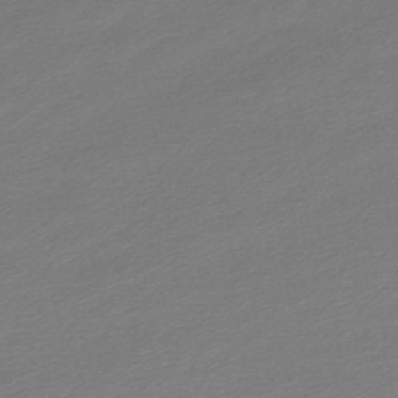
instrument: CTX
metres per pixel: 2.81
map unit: lHb
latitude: -43.2942
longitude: 69.1431
